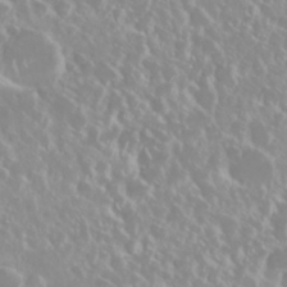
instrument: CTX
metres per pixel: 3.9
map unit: Nhu
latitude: 28.7813
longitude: -61.7071
